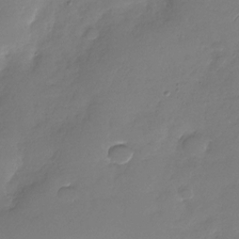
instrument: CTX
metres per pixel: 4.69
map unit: Nhu
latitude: -28.5007
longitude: -61.3859
